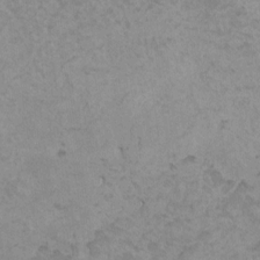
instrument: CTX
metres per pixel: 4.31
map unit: HNhu
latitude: 6.6679
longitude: -1.4048
